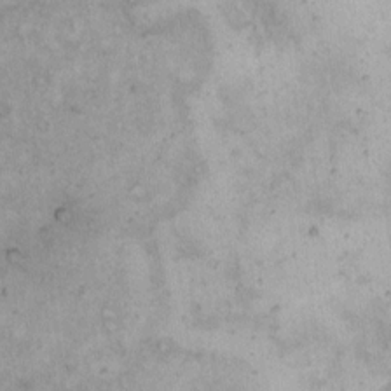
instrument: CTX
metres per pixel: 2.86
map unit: Hto
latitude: 10.8002
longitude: -60.6490
